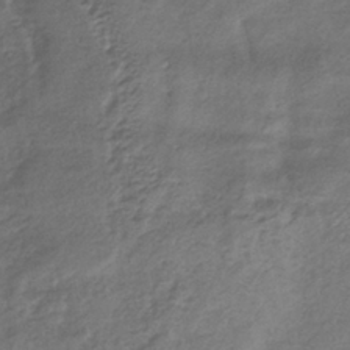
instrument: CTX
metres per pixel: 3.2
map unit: lHb
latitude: -36.9352
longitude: 71.8800
